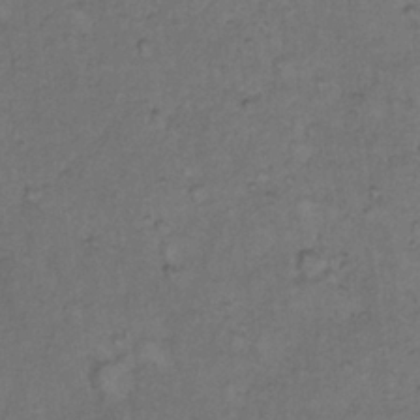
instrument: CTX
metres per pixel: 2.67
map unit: Hto
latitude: 11.3671
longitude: -60.6679
